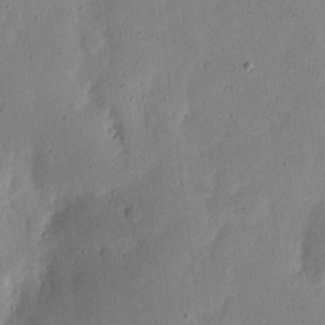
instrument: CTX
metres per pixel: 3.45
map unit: eHh
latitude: 7.1781
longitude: -71.6127
